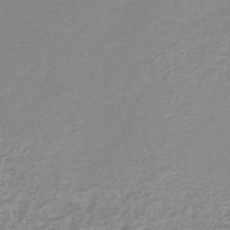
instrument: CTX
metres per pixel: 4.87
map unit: lHb
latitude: -44.4251
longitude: 78.9541
